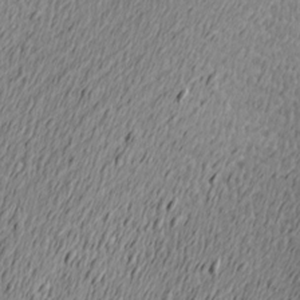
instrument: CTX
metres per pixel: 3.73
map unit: Nve
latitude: -9.1620
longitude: 173.6722
